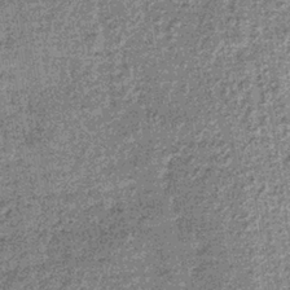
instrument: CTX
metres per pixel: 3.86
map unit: lHb
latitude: -36.8597
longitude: 65.7289
